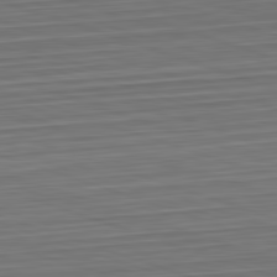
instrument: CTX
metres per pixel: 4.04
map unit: Hpe
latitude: -82.7841
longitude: 14.1606
